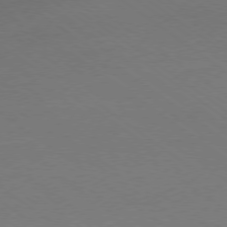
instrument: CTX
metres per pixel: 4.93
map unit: Ap
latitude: -78.6329
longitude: -94.8947
